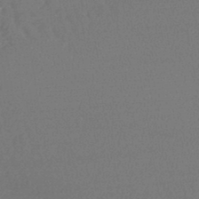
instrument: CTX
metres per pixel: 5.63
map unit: lHb
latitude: -45.1431
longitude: 71.9745
